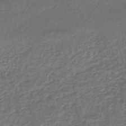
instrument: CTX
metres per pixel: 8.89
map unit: lHb
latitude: -39.8989
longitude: 72.0472
